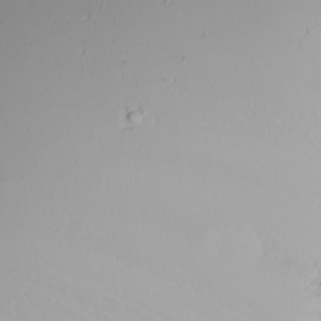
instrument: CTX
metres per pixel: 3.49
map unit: Nhu
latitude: -6.6896
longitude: -83.5560
